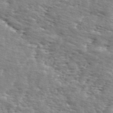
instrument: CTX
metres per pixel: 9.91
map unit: ANa
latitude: 48.7813
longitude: -76.3656
